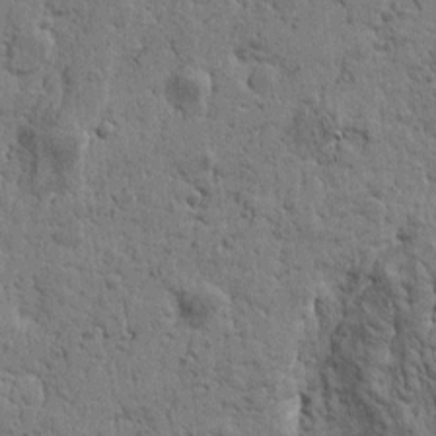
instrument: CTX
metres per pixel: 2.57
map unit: Htu
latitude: -0.6141
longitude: -178.0822
